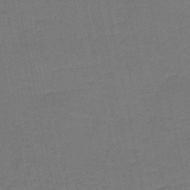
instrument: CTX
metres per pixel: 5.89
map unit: HNb
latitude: -50.3495
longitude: -48.9514
